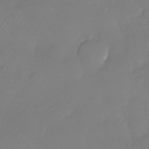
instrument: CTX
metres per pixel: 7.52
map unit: Nhu
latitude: -28.5385
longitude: -59.2726
